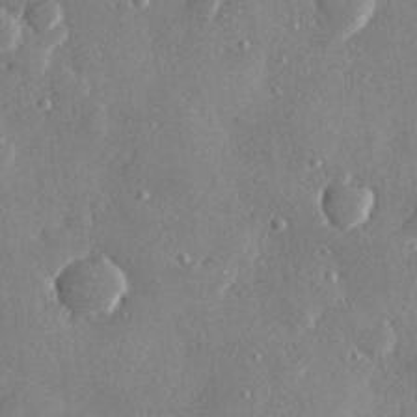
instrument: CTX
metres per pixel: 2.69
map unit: Hve
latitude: 29.0269
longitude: -91.7072
